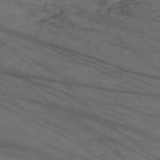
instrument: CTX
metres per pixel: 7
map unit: Nve
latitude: -59.6343
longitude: 61.3510
